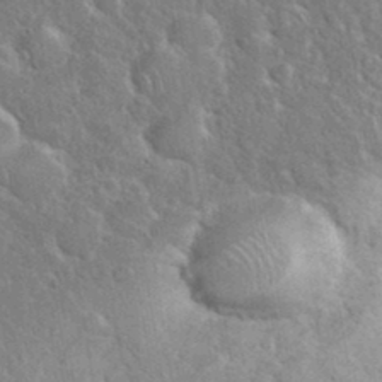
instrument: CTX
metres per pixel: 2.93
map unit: eHh
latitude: 37.0837
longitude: -61.9717
